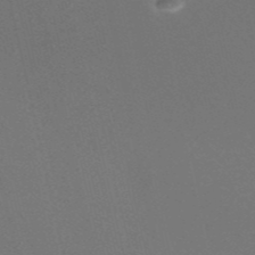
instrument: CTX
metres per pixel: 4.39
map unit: eHh
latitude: -53.2565
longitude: -25.4993
